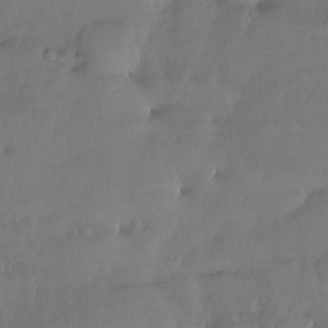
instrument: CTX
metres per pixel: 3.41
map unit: Nve
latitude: -9.0675
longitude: 173.1242
